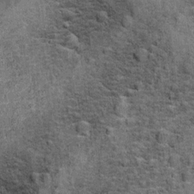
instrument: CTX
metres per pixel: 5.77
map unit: Ht
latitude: 10.6491
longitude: -38.4979
